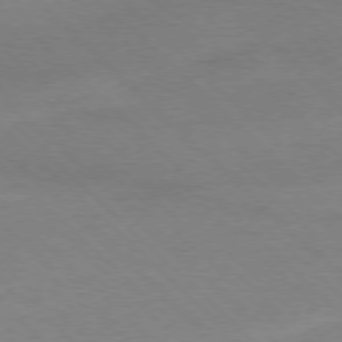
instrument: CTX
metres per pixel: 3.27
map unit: Ap
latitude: -77.6911
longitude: -86.7624
